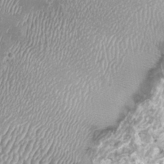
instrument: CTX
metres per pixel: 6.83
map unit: HNhu
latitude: 2.1955
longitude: -2.4601
